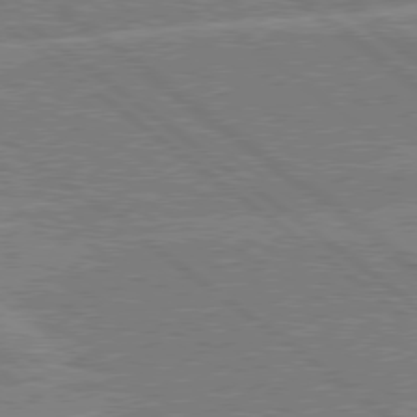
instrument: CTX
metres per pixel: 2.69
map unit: Hpe
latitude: 78.3845
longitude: -129.8772
